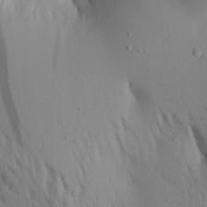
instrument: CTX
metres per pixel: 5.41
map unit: Aa
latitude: 19.1970
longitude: -147.8017
